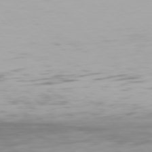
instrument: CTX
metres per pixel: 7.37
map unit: Hpe
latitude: 76.8569
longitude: -170.7813
